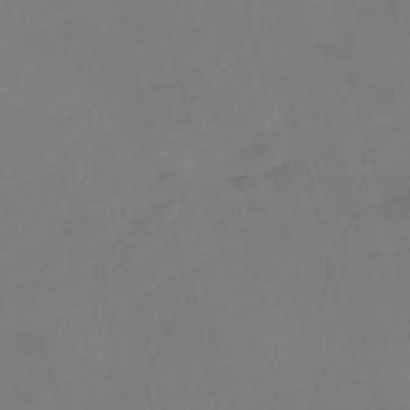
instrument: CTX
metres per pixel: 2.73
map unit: Nve
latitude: -58.4062
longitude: 58.2550
